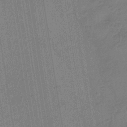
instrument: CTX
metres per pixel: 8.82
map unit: eHb
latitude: -35.7667
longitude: 81.6722
